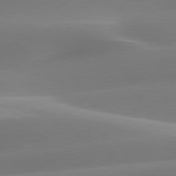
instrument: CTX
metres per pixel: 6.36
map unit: lApd
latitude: 79.7639
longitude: -93.0836
